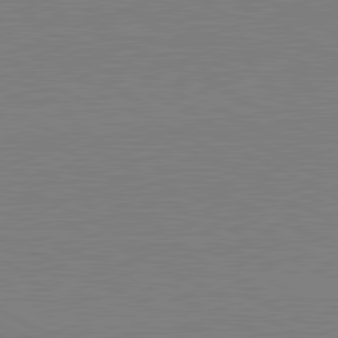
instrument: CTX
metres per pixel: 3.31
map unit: lApd
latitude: 81.2348
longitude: 150.7841
